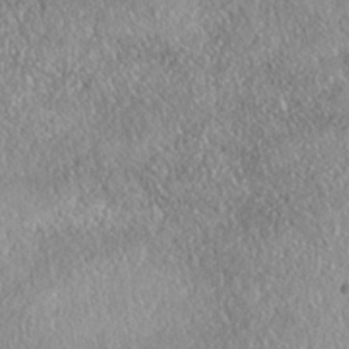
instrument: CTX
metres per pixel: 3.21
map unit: Nhe
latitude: -38.1795
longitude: 137.5021
